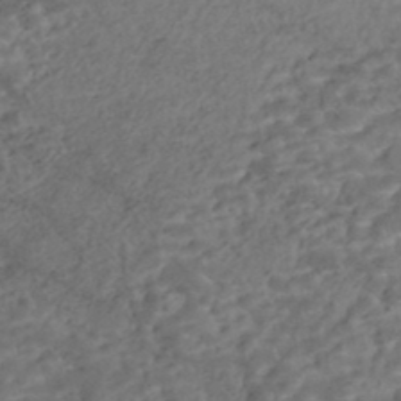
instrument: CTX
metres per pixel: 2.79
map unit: Nhe
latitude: -47.0864
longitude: -173.3859
